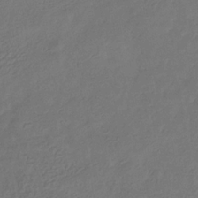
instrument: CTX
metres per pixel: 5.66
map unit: eHb
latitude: -30.9541
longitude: 71.8045
